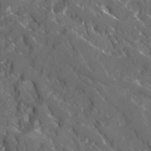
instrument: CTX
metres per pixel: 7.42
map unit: Ave
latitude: 17.6883
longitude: -130.2901
